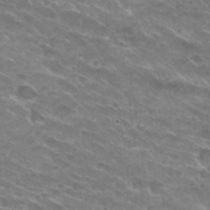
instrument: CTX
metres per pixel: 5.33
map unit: Hto
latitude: 30.3279
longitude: -44.2144
